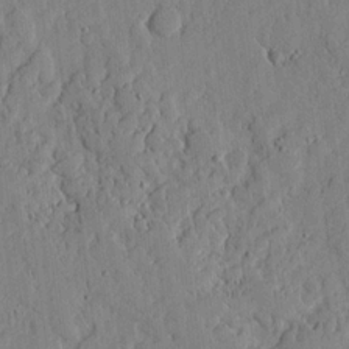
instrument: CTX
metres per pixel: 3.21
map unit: lHvf
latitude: 17.3293
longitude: -112.9325
